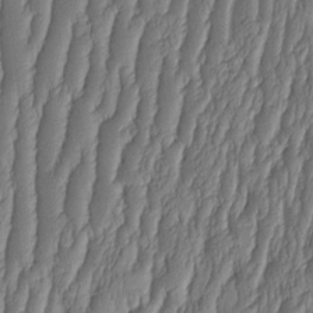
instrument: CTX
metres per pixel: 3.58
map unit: HNhu
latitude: -2.1794
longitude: 13.5588
